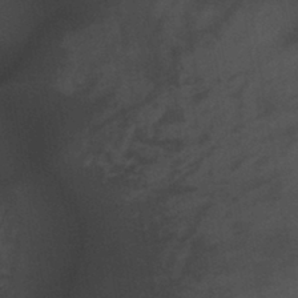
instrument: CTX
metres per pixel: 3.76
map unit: lHb
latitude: -41.1998
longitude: 67.8989
